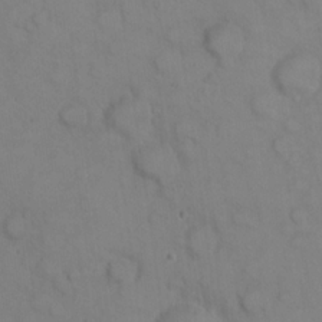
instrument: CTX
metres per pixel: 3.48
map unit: eHh
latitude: 22.7813
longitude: -59.8772
